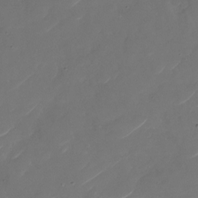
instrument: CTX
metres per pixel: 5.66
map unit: Nhu
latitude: -29.2376
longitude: -71.1025
